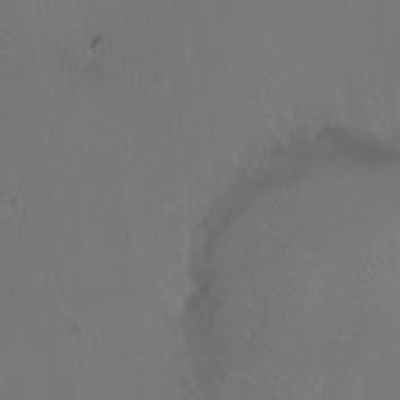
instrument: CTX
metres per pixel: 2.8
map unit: eHh
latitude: 1.1781
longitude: -54.5357
